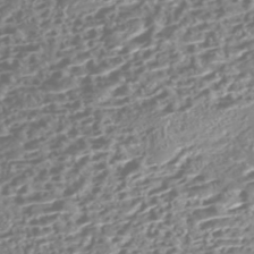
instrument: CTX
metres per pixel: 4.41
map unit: Nhe
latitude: -47.4076
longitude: -172.7435
